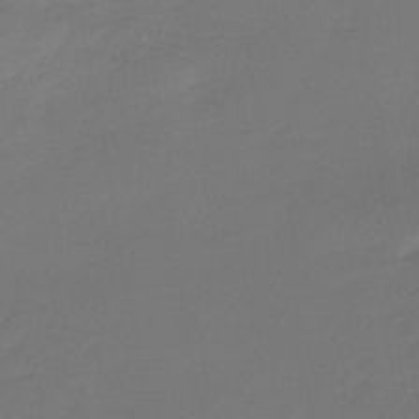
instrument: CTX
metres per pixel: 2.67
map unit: lHb
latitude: -43.6343
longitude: 63.4265
